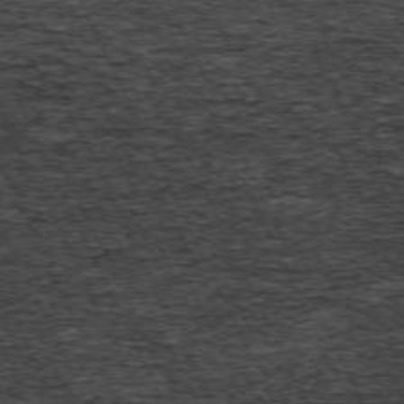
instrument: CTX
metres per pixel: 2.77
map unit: Hpe
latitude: -70.6708
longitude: 11.3132
